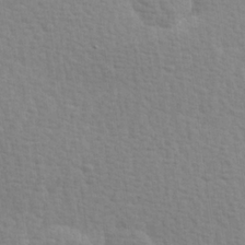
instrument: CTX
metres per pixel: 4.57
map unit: Hve
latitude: 25.9150
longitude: -93.9339
